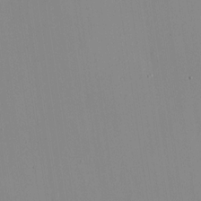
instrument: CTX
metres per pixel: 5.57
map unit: HNhu
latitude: 11.3482
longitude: 10.6519
